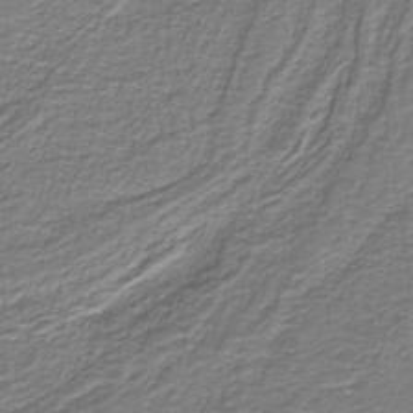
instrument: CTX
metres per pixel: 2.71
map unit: HNb
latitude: -38.7274
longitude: 53.2565
